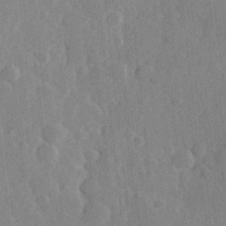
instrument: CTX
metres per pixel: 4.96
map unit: Hve
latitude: 25.4804
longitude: 149.2565
